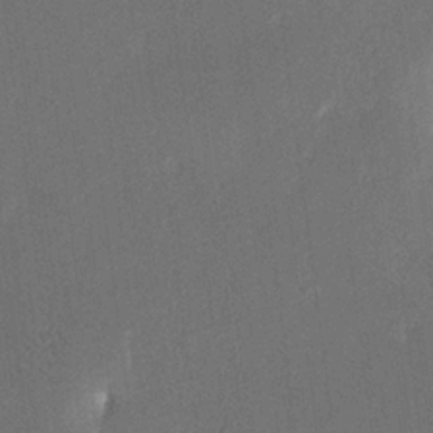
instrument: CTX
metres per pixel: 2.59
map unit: eHh
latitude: 18.8380
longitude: -69.0648
